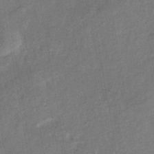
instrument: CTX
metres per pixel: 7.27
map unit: eHb
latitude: -33.8989
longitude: 74.4062
